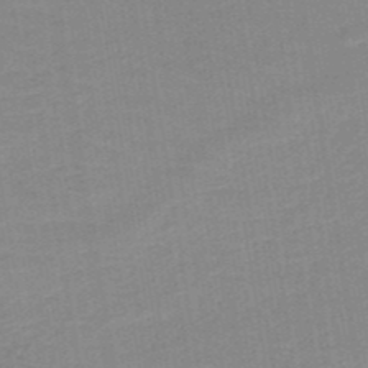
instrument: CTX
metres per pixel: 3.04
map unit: HNb
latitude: -49.5022
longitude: -48.7057
